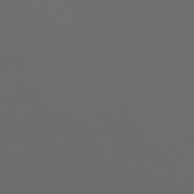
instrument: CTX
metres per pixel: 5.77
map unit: Ap
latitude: -76.0283
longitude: -74.6679
